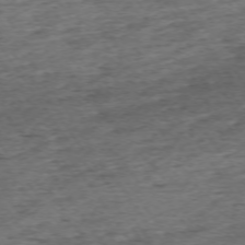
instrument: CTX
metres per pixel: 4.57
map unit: Ap
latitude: -73.8611
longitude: -86.5357
